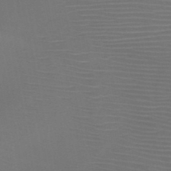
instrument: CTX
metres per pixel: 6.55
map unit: HNb
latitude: -47.6155
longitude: -43.6694
